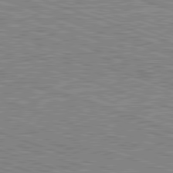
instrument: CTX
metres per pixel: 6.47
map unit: Hpe
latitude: -82.8030
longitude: 8.1417
